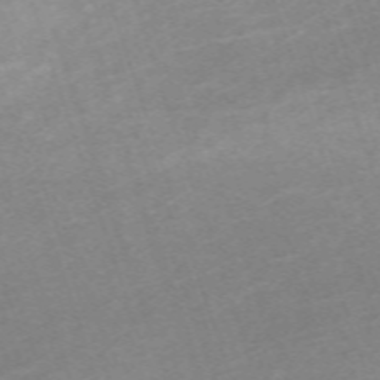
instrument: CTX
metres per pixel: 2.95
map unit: eHh
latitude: -64.3873
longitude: 50.1039
